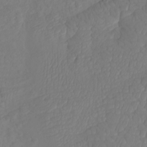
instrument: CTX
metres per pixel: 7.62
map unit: Htu
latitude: -7.2754
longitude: -69.7827
